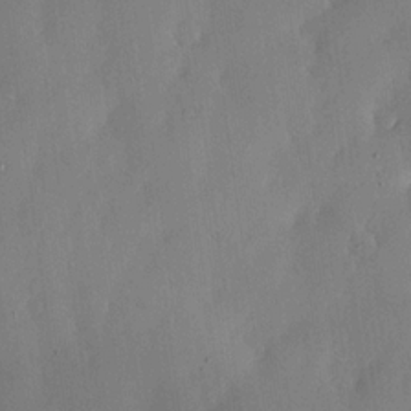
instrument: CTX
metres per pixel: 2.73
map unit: lHvf
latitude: 19.3670
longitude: -115.5749
